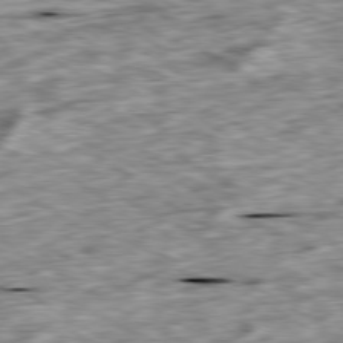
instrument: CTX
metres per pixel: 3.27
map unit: Ap
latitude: -80.0850
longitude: -90.5168
